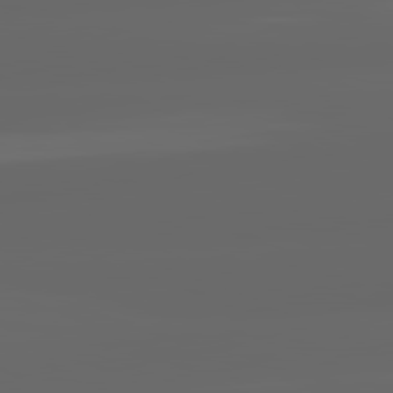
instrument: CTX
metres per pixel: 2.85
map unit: lApd
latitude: 82.1577
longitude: -169.3104
